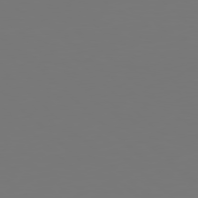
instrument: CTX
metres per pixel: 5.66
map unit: Hpe
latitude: 77.5182
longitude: -177.5371
